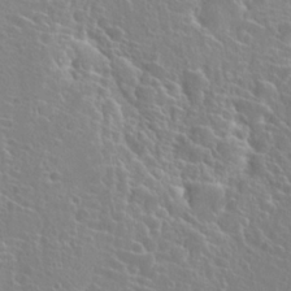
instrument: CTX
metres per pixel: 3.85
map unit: Hto
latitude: 22.7435
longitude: -40.3089
